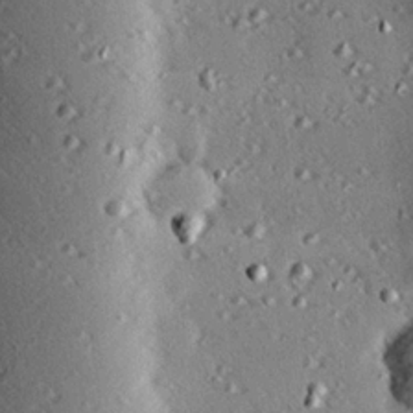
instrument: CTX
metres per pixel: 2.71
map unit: eHh
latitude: 22.3845
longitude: -90.1200
